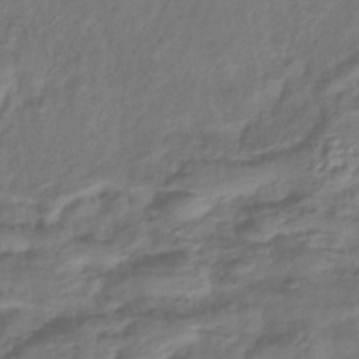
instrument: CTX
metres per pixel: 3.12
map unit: eHb
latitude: -43.9556
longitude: 81.6911
